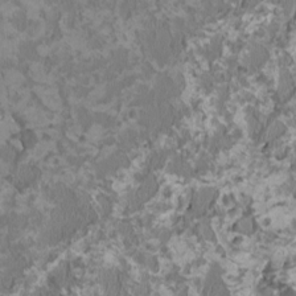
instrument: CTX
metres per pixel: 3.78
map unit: HNhu
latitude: 0.4223
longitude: -1.7449
